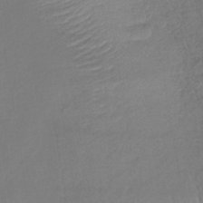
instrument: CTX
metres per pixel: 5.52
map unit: lHb
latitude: -37.8800
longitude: 68.3684
